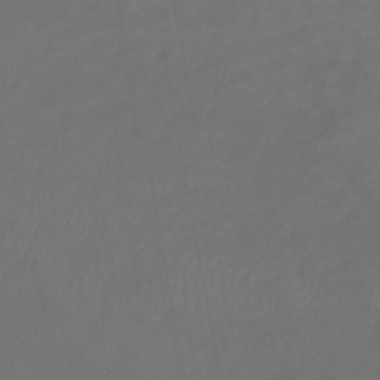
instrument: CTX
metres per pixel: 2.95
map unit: eHb
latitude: -39.2754
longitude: 76.7274
